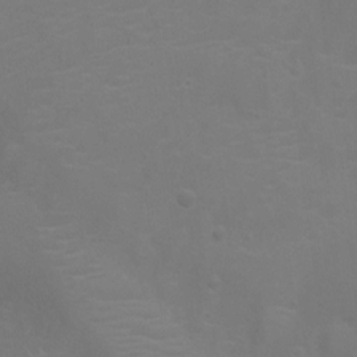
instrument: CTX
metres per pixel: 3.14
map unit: Nhu
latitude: -10.4440
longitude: -20.5735
